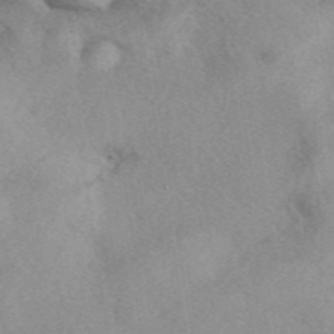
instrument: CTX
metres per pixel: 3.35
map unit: eAb
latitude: 40.2333
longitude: 109.8422
